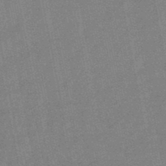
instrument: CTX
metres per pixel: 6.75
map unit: lHb
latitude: -48.4818
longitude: 79.0297
